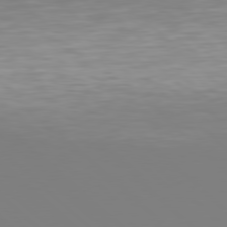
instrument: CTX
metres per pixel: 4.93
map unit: Hpe
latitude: 78.3090
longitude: -171.1025
